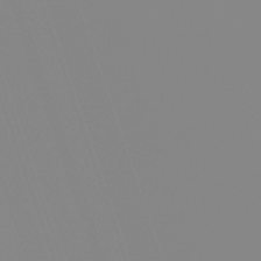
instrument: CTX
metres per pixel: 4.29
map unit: lHb
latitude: -48.8030
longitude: 81.5021
